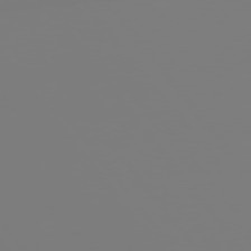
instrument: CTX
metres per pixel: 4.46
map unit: Hpe
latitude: 75.5371
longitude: -141.9717
